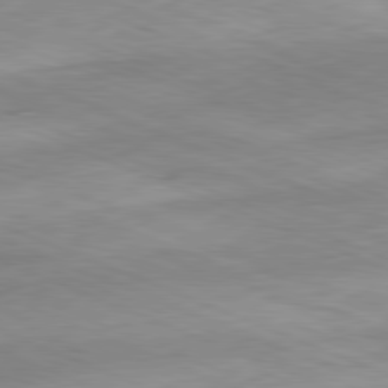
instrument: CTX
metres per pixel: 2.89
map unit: Ap
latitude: -81.9367
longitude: -82.8002
